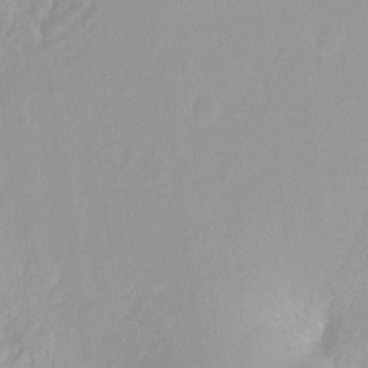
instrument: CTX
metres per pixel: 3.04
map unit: Hto
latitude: -8.4629
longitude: -42.4979
